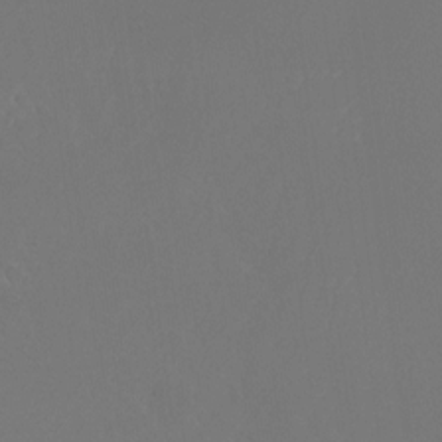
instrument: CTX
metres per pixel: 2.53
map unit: Nhu
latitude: -25.6155
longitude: -72.3846
